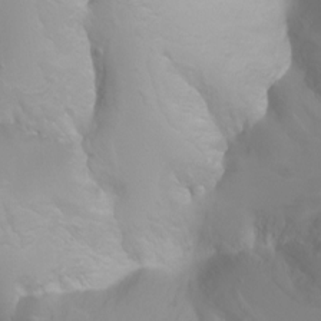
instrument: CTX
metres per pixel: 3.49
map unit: Ht
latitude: -1.8990
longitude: -61.7260
